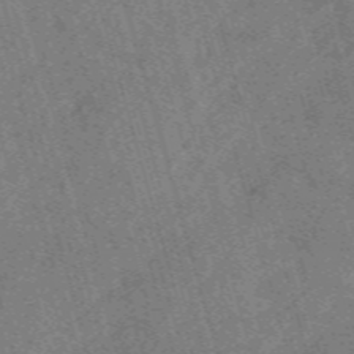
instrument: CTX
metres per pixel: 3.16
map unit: HNb
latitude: -53.6910
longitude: -48.3656
